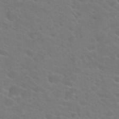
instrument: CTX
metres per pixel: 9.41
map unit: Hto
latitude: 23.2159
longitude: -36.8002
